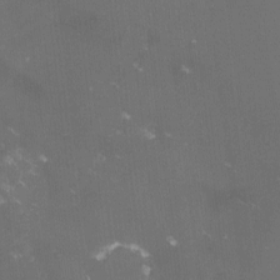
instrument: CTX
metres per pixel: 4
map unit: lHvf
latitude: -13.1809
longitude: -100.8758
